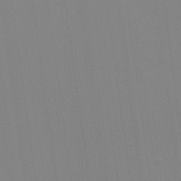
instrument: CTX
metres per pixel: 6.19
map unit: Hve
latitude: 18.1200
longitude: 150.2362
